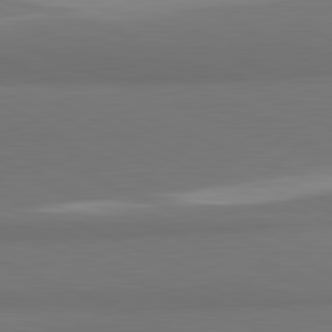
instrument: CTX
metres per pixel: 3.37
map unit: lApd
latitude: 81.9150
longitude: 177.3132
